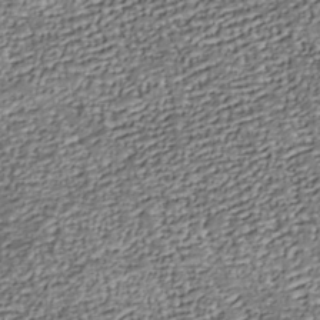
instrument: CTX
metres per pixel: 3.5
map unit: Nhu
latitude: -38.0094
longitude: -81.1025
